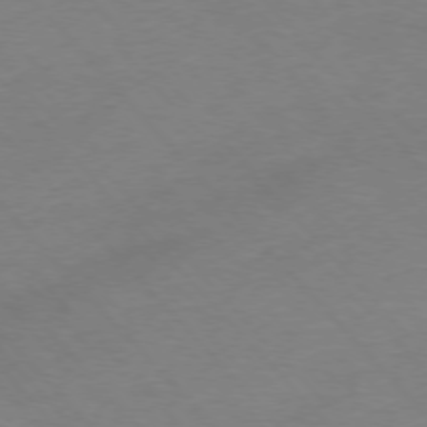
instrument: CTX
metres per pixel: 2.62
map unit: Ap
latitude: -76.3495
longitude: -69.8772
